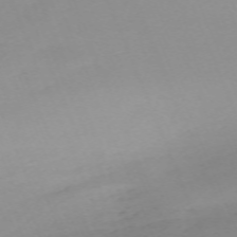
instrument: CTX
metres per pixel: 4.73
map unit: Nhu
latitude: -67.4265
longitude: 38.2173
